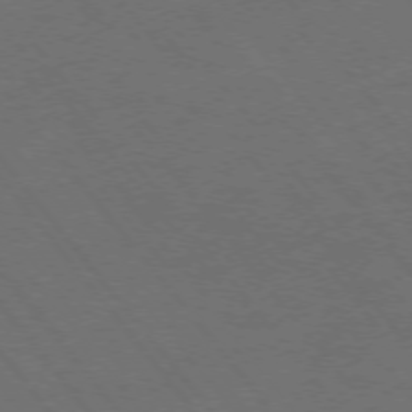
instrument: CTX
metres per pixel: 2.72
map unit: Ap
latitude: -76.3306
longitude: -62.6680
